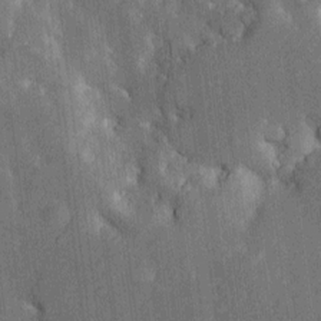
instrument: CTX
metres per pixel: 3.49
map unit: Htu
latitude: -5.6910
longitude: 158.2550
